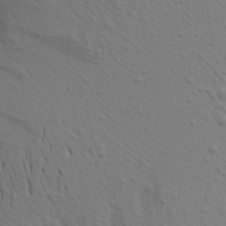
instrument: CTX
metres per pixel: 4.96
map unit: Aa
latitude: 17.1403
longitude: -144.7057
